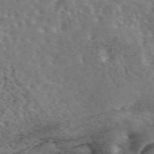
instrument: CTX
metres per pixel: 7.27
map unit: eAb
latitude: 44.1200
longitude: 111.5021
